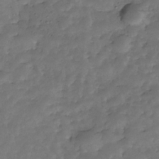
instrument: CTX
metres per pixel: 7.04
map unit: Nhe
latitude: -34.8786
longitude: -143.4993
